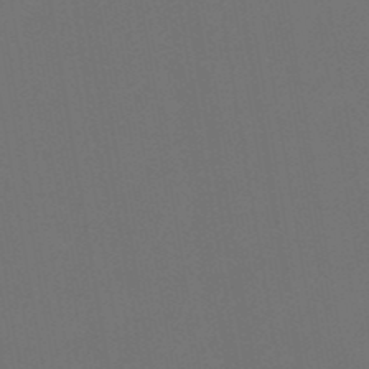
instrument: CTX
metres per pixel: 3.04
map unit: eHb
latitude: -50.5763
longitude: 68.1038
